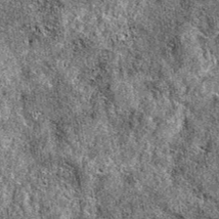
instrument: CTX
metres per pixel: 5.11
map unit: eAb
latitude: 36.6112
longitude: 105.4643
